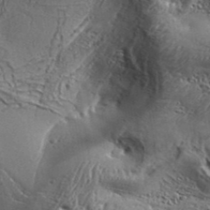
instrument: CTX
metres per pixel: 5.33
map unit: Aa
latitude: 34.2333
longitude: -135.1403
